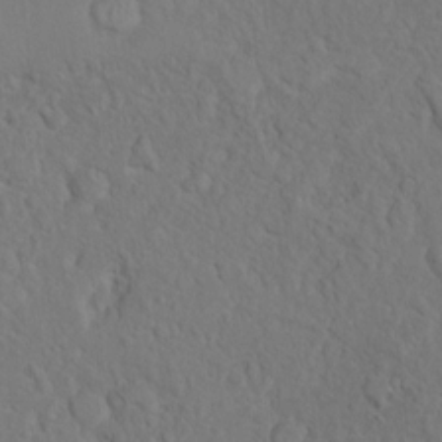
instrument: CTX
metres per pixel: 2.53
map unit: Ht
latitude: 5.4237
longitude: -29.5749
